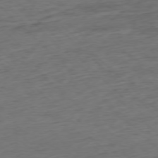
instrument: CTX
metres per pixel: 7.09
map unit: Ap
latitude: -77.1242
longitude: -79.5938
